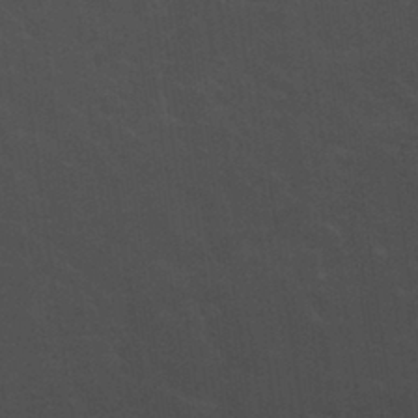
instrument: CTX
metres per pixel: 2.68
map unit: Nhu
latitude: 29.9528
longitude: -51.6693
